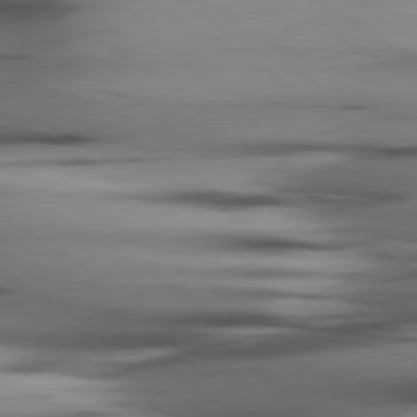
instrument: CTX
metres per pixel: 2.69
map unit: lApd
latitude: 80.3089
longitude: -121.1592
